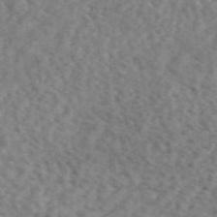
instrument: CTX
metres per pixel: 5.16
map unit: ANa
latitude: 48.2334
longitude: -81.6694
